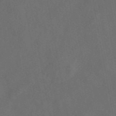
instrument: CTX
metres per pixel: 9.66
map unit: eAb
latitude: 47.6694
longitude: 117.4076
